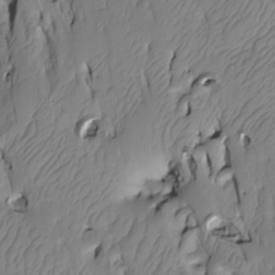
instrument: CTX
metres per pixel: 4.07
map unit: Htu
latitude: -5.0486
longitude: 150.3117
